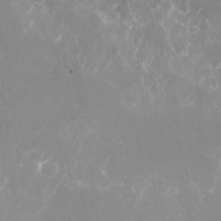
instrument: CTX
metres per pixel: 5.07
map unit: Nhu
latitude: -22.5952
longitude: -72.5168
